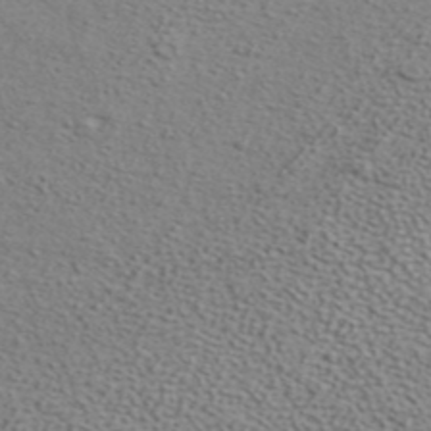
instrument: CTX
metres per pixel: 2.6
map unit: ANa
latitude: 39.7638
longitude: 21.1620
